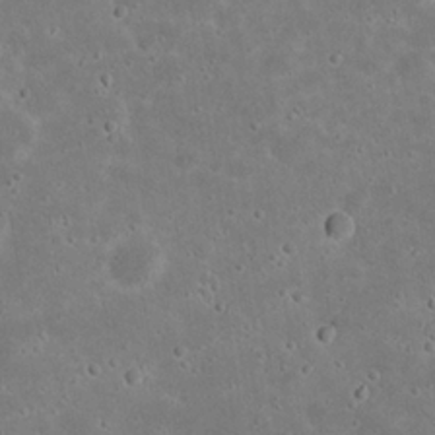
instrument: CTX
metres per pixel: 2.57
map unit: Nhu
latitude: 23.1214
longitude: -71.5182
